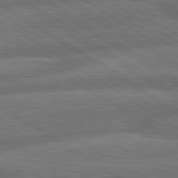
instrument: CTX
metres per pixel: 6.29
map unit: lApd
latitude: 79.7261
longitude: -165.4426
